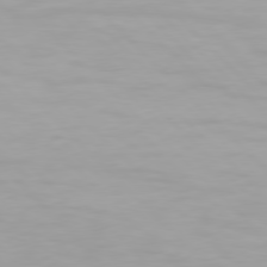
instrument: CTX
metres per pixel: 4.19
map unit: Hpe
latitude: 77.6316
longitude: -167.4804
